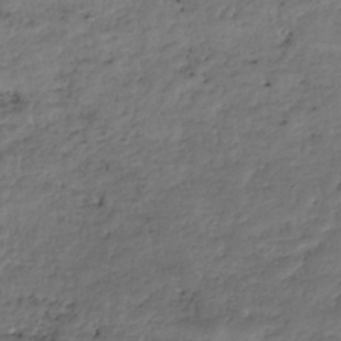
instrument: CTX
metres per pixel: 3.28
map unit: HNhu
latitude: -36.4629
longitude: 33.5022
